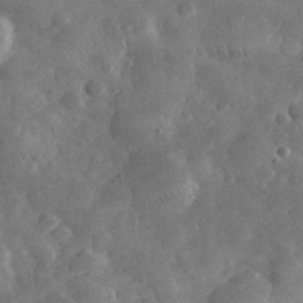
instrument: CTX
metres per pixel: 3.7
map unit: eHh
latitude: 35.0080
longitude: -69.1214
